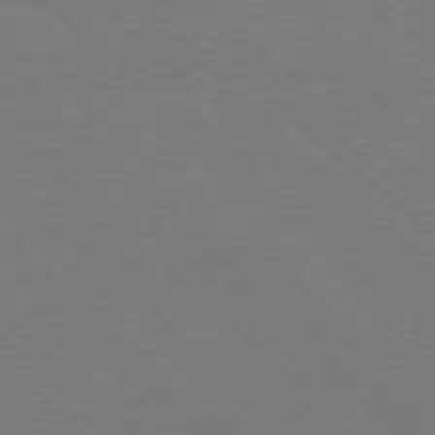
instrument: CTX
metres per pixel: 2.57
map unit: Ap
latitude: -78.4629
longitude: -86.9325
